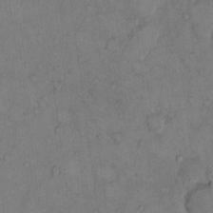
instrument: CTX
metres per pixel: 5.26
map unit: Hto
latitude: 11.4993
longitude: -58.9514
